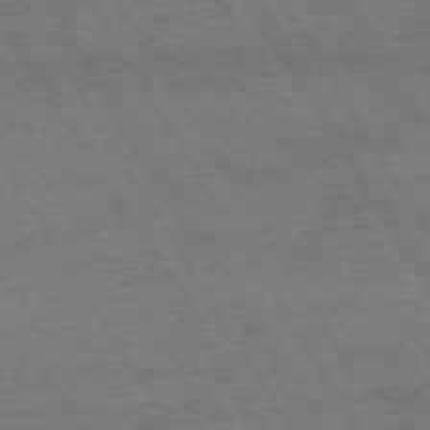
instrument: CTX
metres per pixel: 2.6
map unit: Hpe
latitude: 72.8002
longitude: -128.0822
